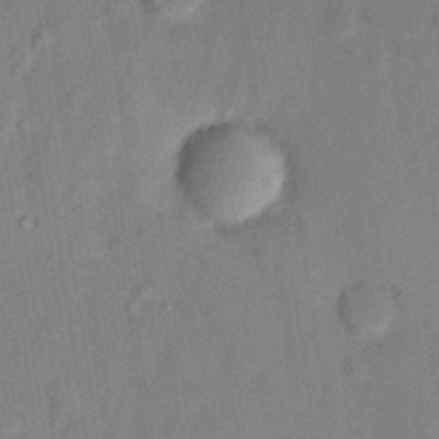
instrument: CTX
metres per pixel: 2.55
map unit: HNhu
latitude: 14.3846
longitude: 10.8786
